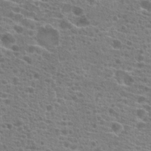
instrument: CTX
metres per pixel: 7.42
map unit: Hto
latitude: 20.4412
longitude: -41.7449
